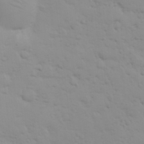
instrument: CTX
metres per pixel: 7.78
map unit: HNhu
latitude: 6.8947
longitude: 14.0661
